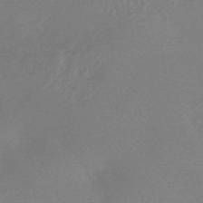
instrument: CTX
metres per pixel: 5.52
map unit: HNhu
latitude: -45.5210
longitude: 91.8234
